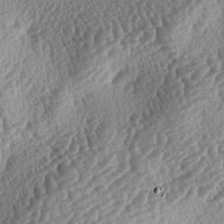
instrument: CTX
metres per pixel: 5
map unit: lAa
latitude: -4.0850
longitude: -127.9717
